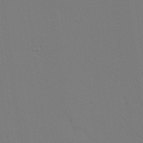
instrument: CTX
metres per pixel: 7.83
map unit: Ave
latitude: 23.6316
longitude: -135.6883
